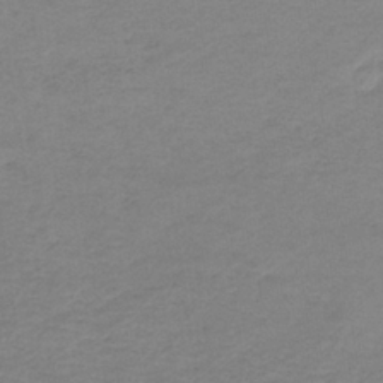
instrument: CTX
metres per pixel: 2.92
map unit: eHb
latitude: -33.9178
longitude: 68.4817
